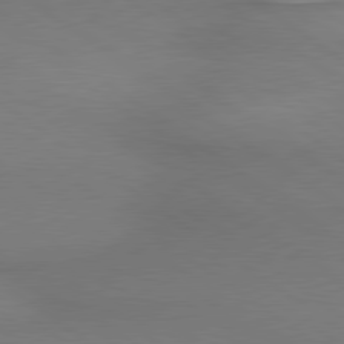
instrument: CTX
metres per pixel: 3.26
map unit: lApd
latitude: 79.5560
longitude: 179.0486
